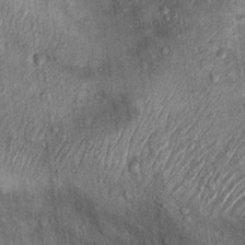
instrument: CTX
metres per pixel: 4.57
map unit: Ht
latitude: 10.0633
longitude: -37.9906
